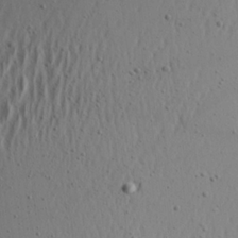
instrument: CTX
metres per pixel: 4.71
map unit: Aa
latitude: 21.0459
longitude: -143.5938
